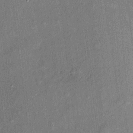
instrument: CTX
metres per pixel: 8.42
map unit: eHh
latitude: 4.8569
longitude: -74.5357
